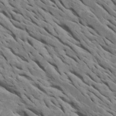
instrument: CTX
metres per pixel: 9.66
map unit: Htu
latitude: 1.0080
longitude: 145.6155
